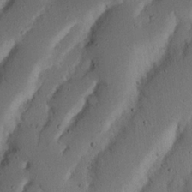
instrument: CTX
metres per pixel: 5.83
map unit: Nhu
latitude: 20.1011
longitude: -75.1970
